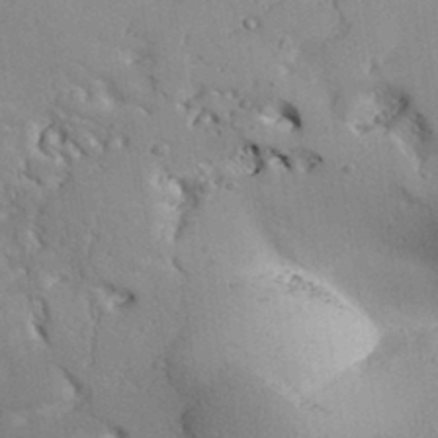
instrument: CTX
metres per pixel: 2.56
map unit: Aa
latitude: 31.5560
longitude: -133.0647
